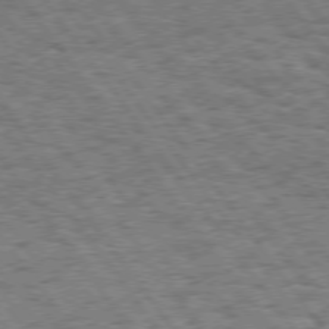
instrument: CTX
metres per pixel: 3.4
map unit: Hpe
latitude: 74.6113
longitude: -139.3104
